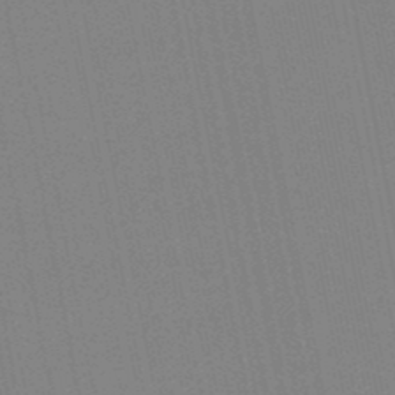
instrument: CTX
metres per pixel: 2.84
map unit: lHb
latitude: -49.2565
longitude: 80.4062
